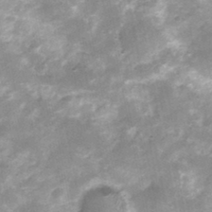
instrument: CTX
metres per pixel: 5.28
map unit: Nhu
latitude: 3.4237
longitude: -18.3089
